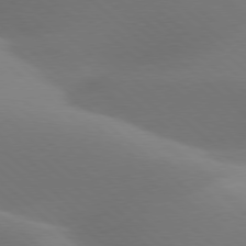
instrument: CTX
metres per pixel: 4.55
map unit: lApd
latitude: 77.8016
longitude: -51.2537
